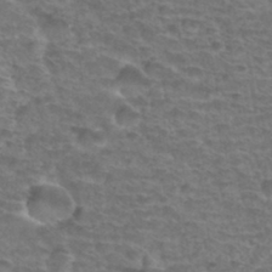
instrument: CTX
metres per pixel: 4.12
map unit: Hto
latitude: 33.8394
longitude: -44.3467
